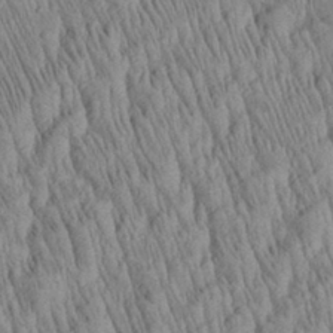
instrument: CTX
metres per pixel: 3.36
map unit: Aa
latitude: 29.4237
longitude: -138.0822
